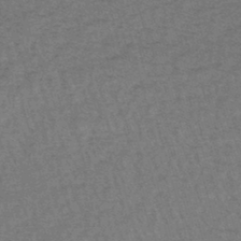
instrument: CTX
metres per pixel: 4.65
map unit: lHb
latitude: -43.6154
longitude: 55.6155
